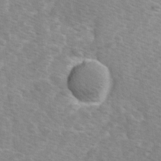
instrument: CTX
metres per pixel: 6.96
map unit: Ave
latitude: 1.1403
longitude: -112.0822
